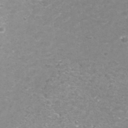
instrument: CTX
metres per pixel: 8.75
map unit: Nhu
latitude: -41.2754
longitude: -84.9892
